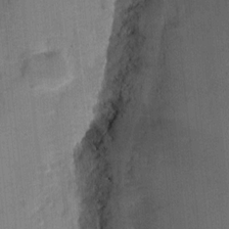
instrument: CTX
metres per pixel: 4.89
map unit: Nhu
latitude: 3.7071
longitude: -17.8772
